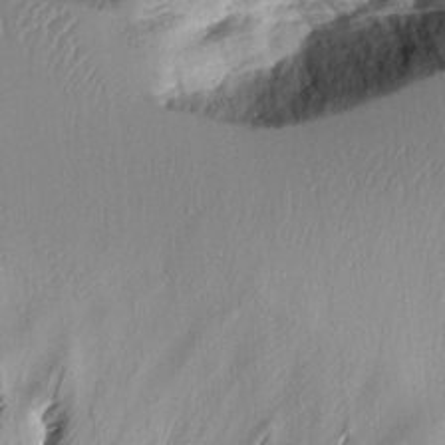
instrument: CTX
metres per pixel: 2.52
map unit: Aa
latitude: 10.9136
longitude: -127.2537
